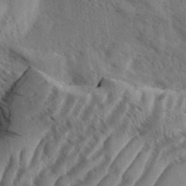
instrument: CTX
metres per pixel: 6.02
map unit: eHh
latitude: 36.8191
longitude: -138.2333
